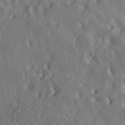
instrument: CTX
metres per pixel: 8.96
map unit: lAa
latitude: -4.9541
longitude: -123.4048
